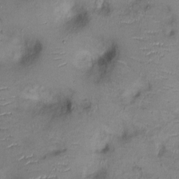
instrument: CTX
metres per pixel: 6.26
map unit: Ht
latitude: -1.9179
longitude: -13.4994
